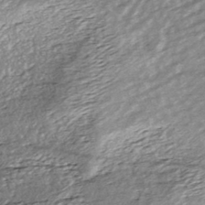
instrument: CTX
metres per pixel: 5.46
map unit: HNhu
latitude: -45.8422
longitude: 105.9367
